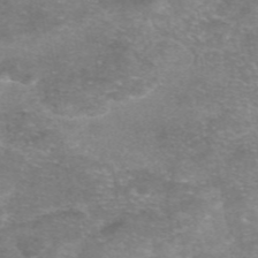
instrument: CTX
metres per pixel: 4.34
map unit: eAb
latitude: 46.8569
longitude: 102.1228
